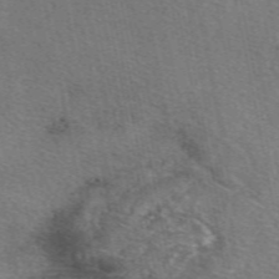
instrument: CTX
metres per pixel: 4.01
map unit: eAb
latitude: 50.6679
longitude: 110.6896
